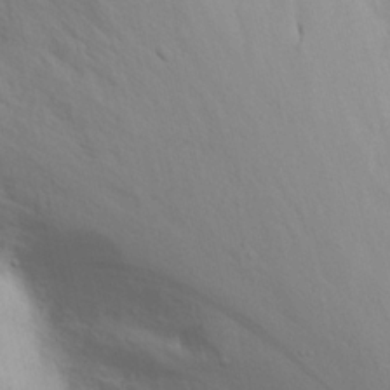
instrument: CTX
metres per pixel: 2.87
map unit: Nhu
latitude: 20.8569
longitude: -73.3671
